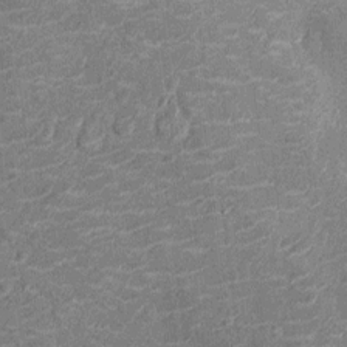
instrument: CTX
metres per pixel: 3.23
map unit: Nhu
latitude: -14.1606
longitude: -23.5560
